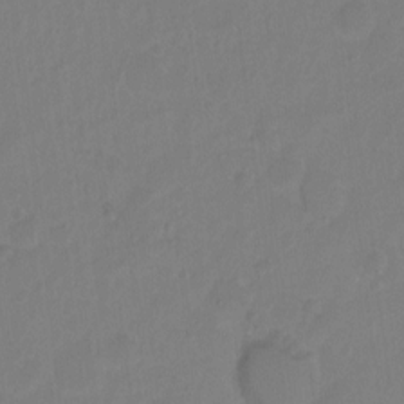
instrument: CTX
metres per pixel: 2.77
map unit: Hto
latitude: -11.0864
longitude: -37.6883
